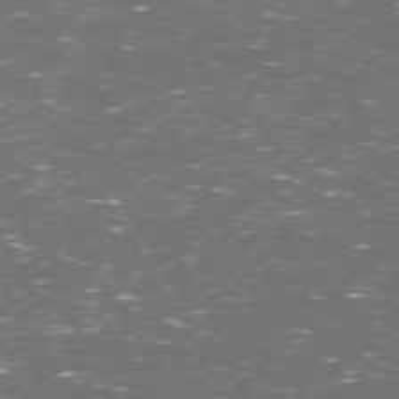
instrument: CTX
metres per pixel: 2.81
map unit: Hpe
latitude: 72.9325
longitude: -124.4034
